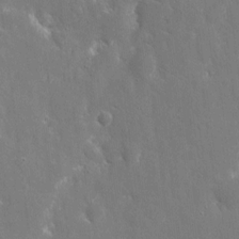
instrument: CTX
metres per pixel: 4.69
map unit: eHh
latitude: 8.4601
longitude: -70.2522
